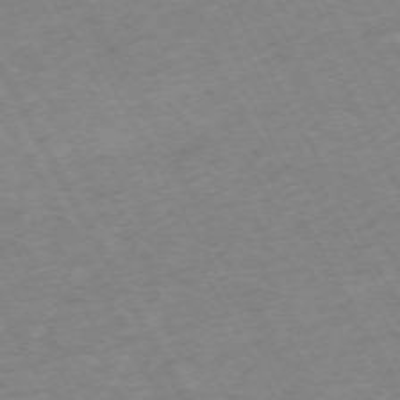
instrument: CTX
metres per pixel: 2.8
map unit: Hpe
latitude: -71.9556
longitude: 8.8408
